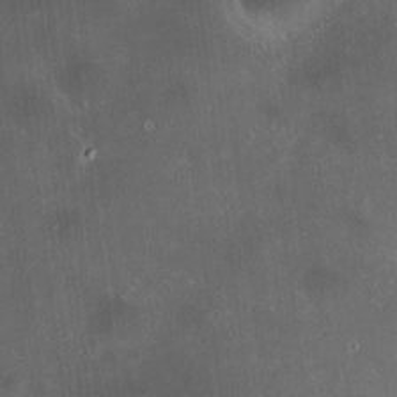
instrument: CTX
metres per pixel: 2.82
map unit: HNhu
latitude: 9.1592
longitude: 13.8800
